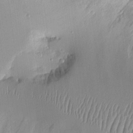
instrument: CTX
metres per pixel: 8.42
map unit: Aa
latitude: 11.6316
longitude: -127.3293
